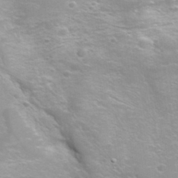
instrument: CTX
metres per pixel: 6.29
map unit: eHh
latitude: 31.6127
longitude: -57.6315
